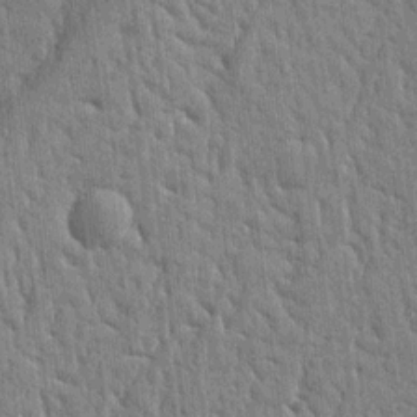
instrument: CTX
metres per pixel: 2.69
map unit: Ht
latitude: 10.8002
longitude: -77.1592
